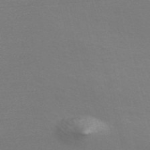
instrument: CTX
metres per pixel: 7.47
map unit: Nve
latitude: -56.7652
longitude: 63.2754
